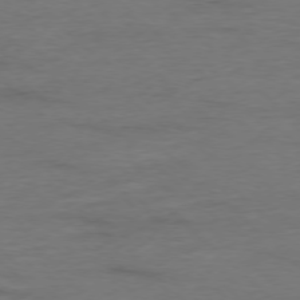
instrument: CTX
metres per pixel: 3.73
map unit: Ap
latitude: -77.5966
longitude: -88.1767
